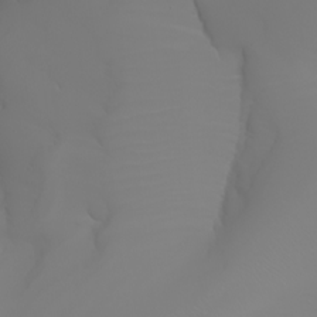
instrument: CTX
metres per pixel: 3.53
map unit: Aa
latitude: -6.7085
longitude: -85.2915
